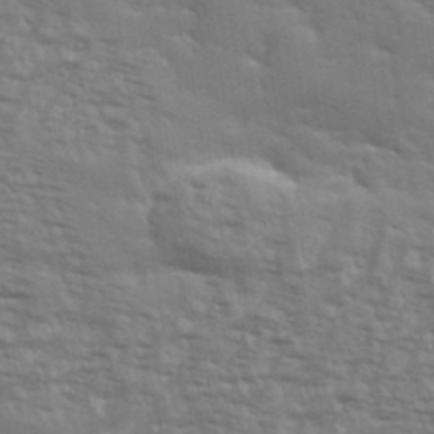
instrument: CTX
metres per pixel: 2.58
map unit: eHh
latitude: 36.4601
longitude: -133.4615
